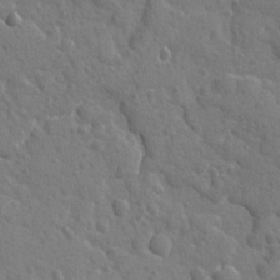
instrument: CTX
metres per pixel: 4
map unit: lAvf
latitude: -8.3495
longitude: -120.1011
